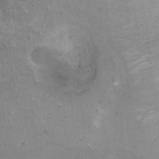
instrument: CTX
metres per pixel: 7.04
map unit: Ht
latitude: -5.2565
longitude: -36.1200
